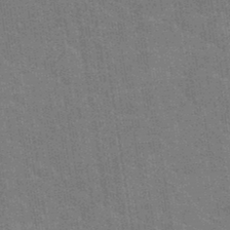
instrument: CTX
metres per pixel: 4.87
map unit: eHh
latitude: 36.5168
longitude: -66.3467
